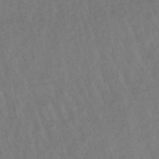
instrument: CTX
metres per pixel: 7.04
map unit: lHb
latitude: -49.4455
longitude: 73.0486
